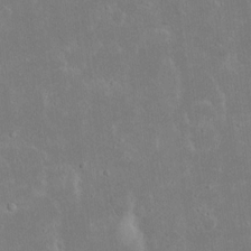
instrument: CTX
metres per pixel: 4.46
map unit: eHh
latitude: 16.4223
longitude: -71.8583
